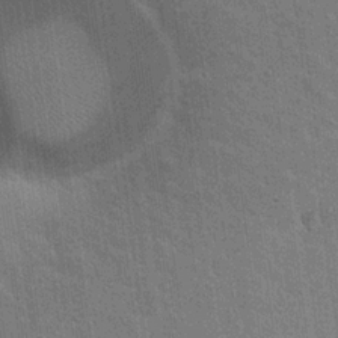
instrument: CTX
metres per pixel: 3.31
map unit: Nhu
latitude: 17.9528
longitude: -30.6680
